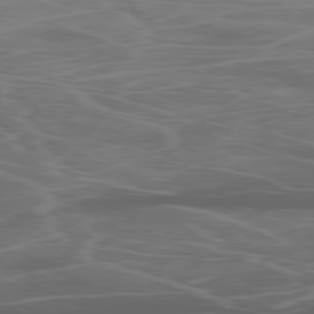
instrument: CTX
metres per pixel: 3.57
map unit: Ap
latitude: -79.1998
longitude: -71.1781
